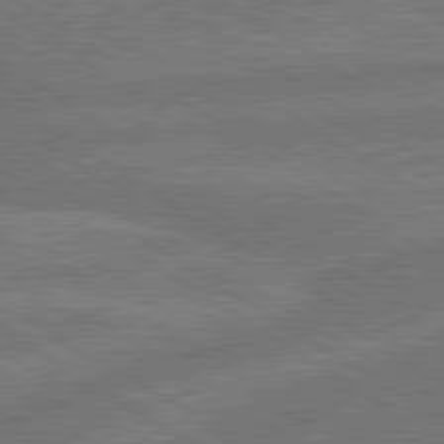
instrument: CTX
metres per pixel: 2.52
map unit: lApd
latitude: 79.8206
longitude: -162.1956
